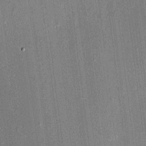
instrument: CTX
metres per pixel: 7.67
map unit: HNhu
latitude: 7.7827
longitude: 13.1809
